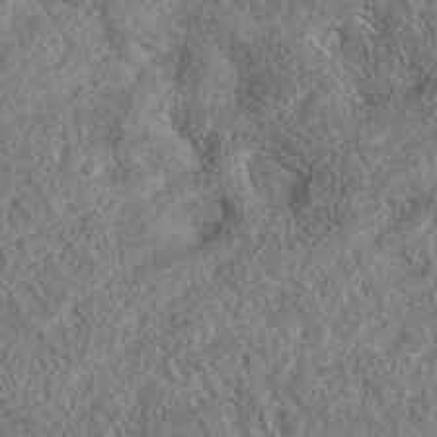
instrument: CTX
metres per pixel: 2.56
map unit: eAb
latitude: 36.4601
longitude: 112.3684
